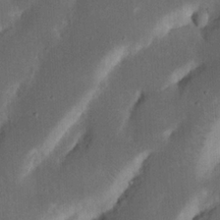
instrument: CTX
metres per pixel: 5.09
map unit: Nhu
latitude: 18.8191
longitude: -74.6302
